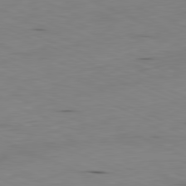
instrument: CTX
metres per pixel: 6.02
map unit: Ap
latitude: -81.7856
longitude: -68.8947
